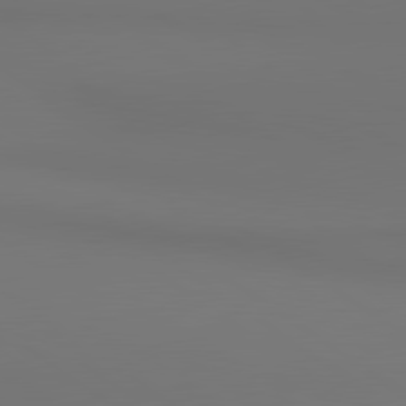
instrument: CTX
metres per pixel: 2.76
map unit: lApd
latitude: 80.9136
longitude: 153.1620
